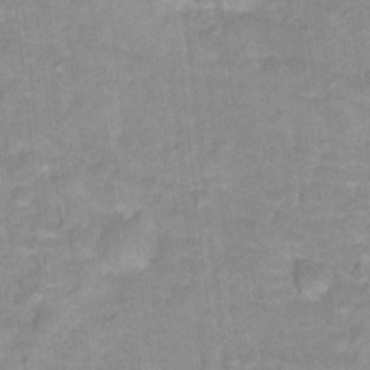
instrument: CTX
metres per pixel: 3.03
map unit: Hto
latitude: 17.2348
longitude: -35.2537
